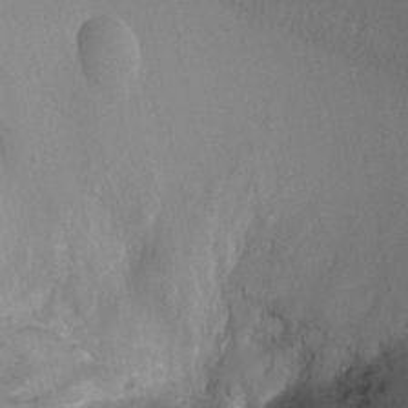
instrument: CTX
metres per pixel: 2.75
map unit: Ht
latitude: -2.5006
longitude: -29.5938
